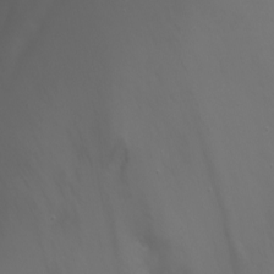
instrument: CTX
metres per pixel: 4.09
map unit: Nhu
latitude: -7.2565
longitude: -74.6868
